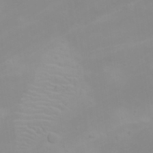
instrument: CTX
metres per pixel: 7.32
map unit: HNhu
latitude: 6.6301
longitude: 13.9745
